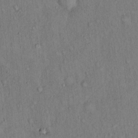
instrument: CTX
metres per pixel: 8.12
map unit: Hto
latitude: 13.5182
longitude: -58.5546
